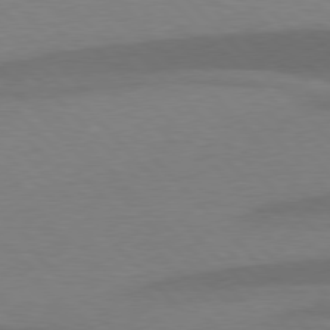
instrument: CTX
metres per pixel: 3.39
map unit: lApd
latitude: 77.5938
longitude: -59.1214
